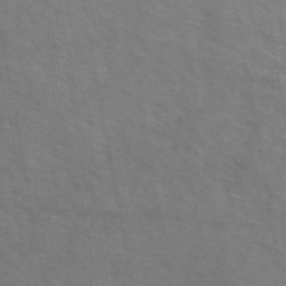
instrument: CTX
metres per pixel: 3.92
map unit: ANa
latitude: 49.4804
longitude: -74.7435
